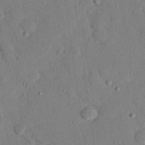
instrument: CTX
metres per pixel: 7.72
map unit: eHh
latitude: 26.8002
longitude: -79.2348
